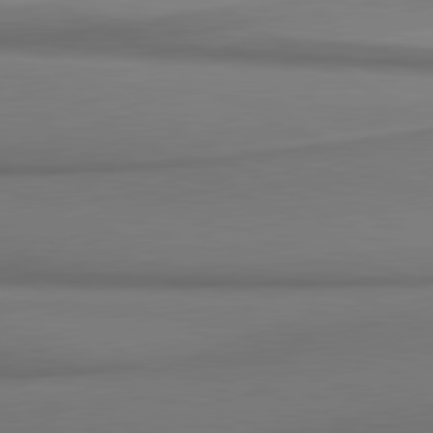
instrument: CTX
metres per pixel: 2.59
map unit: lApd
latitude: 80.8002
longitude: 179.0486
